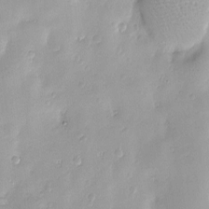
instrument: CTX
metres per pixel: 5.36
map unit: Nve
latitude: -8.7274
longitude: 174.5195
